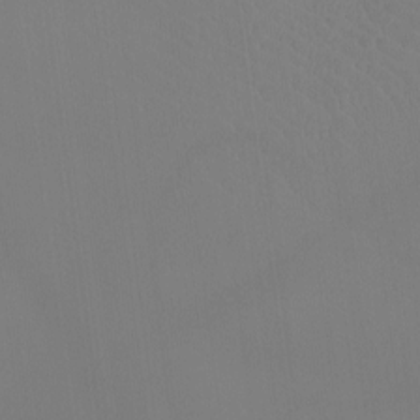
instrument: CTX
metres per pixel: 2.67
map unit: Htu
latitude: -13.0675
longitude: -70.3656
